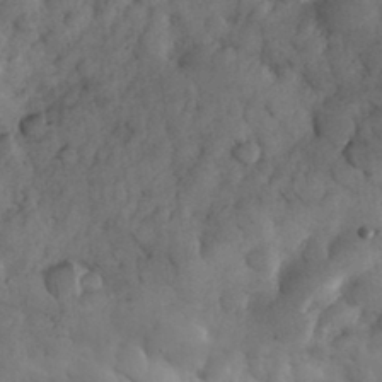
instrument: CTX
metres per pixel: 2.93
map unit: eHh
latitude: 32.3467
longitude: -69.1214
